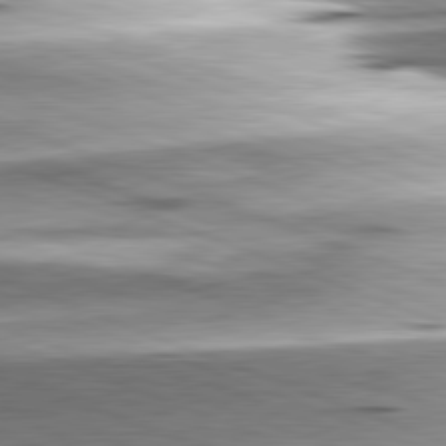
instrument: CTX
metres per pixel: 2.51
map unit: lApd
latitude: 81.4615
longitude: -151.1592
